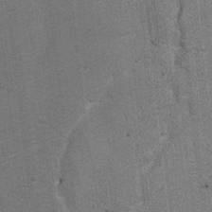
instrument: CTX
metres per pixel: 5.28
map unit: Ht
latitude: 8.8191
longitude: -36.9891
